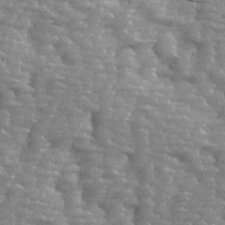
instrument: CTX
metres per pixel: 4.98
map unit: Ave
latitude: 13.9717
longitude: -104.9703
